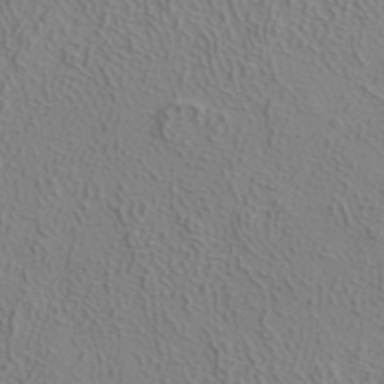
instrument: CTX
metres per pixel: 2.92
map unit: ANa
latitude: 38.6679
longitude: 22.8597
